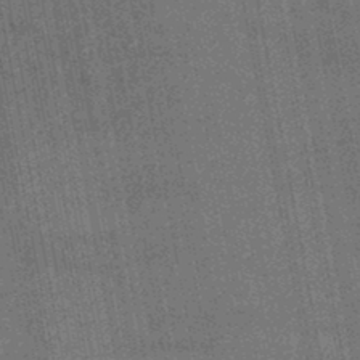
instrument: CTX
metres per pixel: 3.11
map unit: lHb
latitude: -46.1983
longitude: 68.3873
